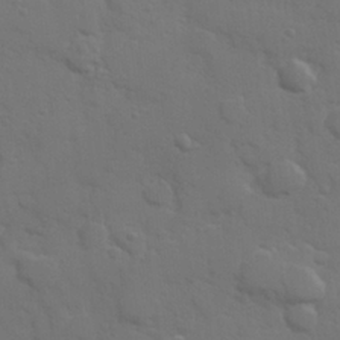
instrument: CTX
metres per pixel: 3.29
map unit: Hve
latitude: 25.4993
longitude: 148.4251
